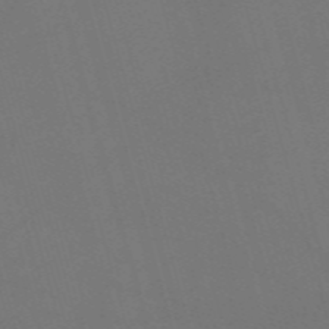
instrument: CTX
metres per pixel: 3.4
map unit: Nve
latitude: -59.1620
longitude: 62.3117
